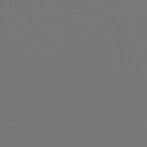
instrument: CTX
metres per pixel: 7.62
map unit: lHb
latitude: -42.0472
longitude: 75.0865
